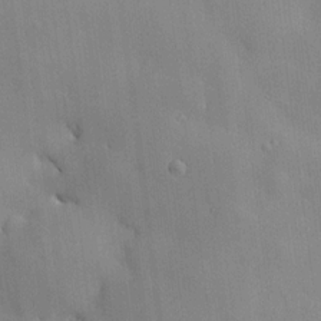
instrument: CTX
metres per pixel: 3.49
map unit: HNhu
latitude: 15.3671
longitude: 11.8611
